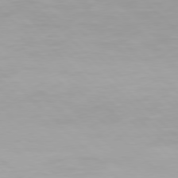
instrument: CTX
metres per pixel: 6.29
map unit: Hpe
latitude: 77.4426
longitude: -164.7057
